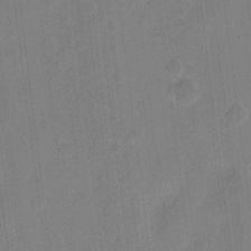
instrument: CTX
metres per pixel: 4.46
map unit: eHh
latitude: 10.6113
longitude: -66.6679
